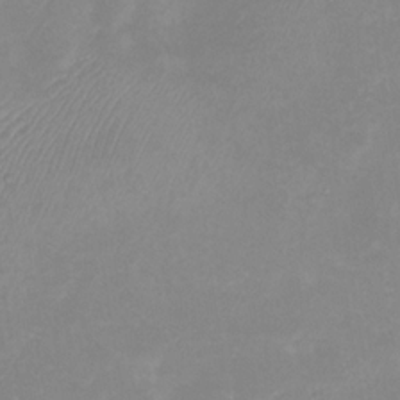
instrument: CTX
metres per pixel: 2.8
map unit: Htu
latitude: -12.5763
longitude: -46.9514
